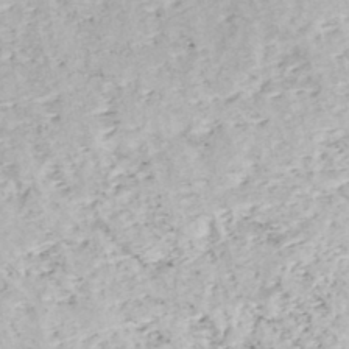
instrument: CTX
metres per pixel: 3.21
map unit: HNhu
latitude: -46.9730
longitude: 103.2187
